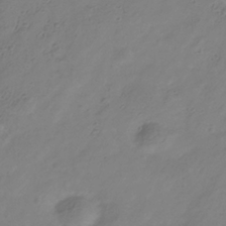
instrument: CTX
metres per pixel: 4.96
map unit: Hve
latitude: -35.3321
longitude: 89.0108
